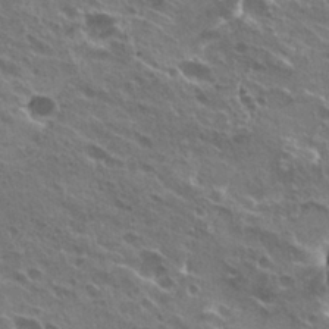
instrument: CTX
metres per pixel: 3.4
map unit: Hto
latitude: 24.7435
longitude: -39.0080
